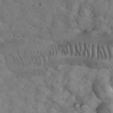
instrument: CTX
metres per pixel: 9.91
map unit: eHh
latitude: 33.3860
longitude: -67.1214
